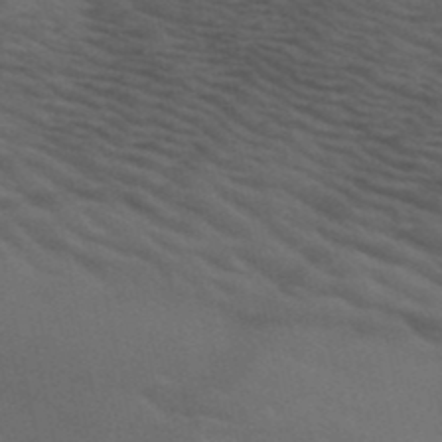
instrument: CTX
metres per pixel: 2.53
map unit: HNb
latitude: -51.5399
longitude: -43.4238
